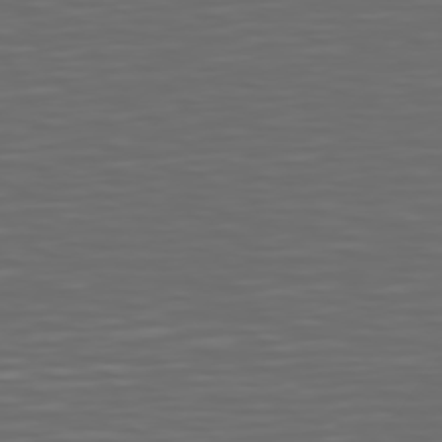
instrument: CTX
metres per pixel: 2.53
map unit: Hpe
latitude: 74.8758
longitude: -126.3278
